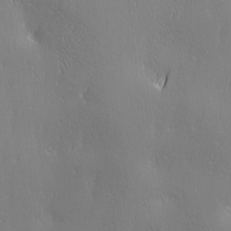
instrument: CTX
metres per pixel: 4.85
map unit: Ave
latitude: 2.4979
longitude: -112.9703
